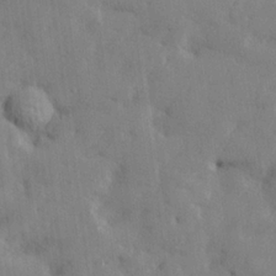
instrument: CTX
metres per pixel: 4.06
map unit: lHvf
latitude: 24.0633
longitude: 143.3131
